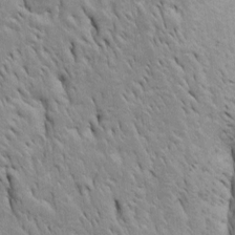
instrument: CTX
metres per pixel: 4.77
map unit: Htu
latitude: -4.5951
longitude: 151.1053
